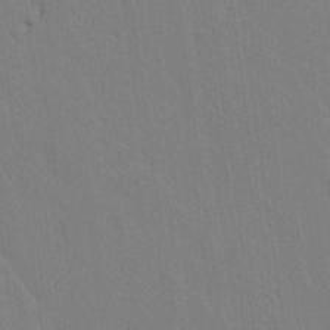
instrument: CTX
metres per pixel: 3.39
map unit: lAvf
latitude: 14.1767
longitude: -126.8191
